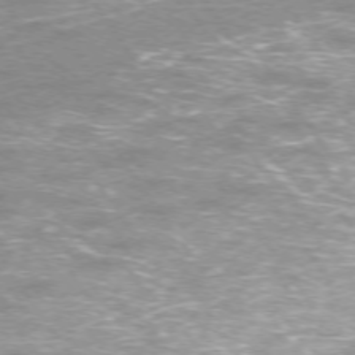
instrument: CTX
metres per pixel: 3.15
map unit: Ap
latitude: -74.8408
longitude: -75.8961
